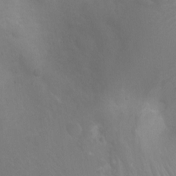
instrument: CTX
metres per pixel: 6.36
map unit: Ht
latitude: -4.5384
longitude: -18.9513
